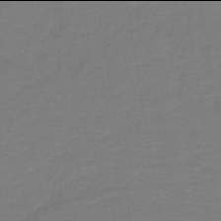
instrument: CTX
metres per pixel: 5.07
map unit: lHb
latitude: -42.0094
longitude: 52.7841
